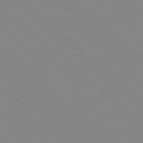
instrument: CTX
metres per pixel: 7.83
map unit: Hpe
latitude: 78.5924
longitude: -165.0647
